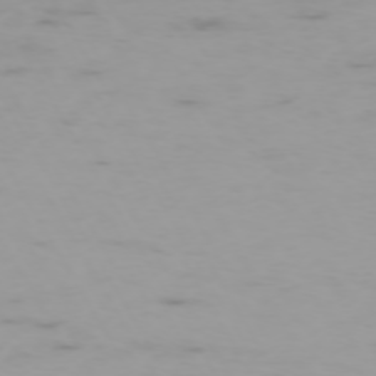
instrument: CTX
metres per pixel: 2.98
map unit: Hpe
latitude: -73.6155
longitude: 4.1039
